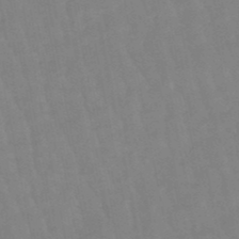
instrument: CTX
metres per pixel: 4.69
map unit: lHb
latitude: -49.0109
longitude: 75.7478
